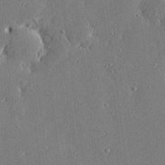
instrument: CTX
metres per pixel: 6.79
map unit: Ave
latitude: 18.2900
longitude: -139.8205
